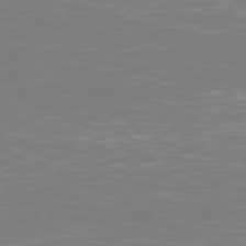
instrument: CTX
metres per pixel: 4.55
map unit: Hpe
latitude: 77.2348
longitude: -175.8206
